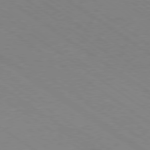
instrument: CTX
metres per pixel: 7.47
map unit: Ap
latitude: -79.8989
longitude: -66.8569
